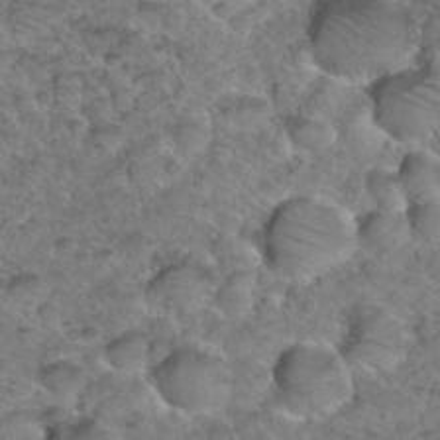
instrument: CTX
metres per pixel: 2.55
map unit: Hto
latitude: 36.6491
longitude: -47.9339
